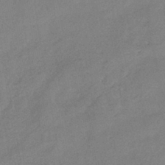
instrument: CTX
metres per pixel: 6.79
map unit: HNhu
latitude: -41.8800
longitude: 92.3117
